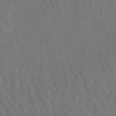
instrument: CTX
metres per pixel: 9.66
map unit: lHb
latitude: -47.2565
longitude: 76.8219
